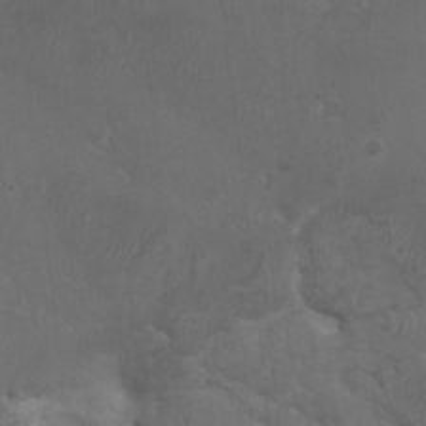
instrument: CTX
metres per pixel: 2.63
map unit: HNhu
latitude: 4.8758
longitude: -4.1956
